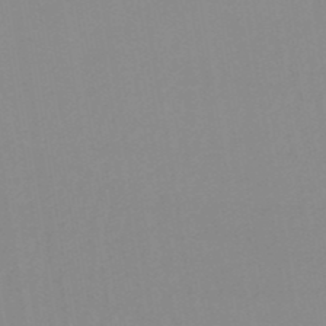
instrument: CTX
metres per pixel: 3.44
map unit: eHb
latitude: -50.0472
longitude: 67.8800
